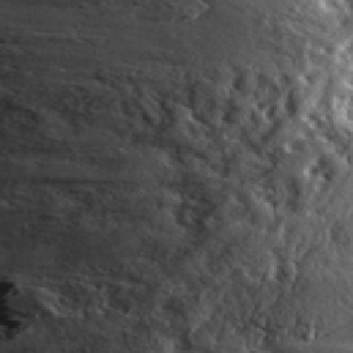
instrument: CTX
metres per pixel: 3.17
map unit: lHvf
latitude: 41.8205
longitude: -89.7072
